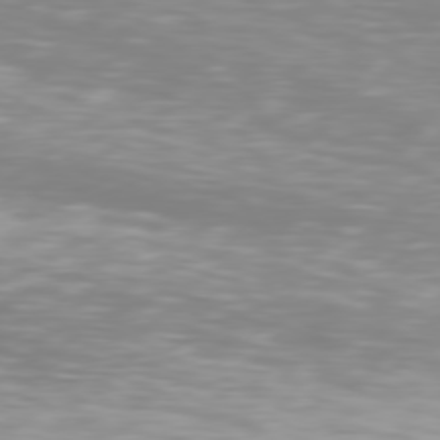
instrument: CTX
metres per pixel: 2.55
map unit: Hpe
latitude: 76.9891
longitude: -139.6316
